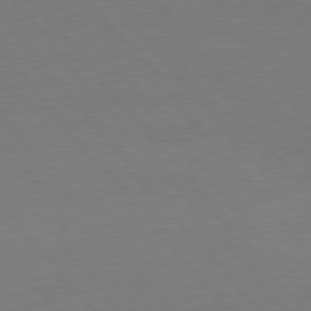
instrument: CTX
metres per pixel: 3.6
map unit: Hpe
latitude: 75.9528
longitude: -144.9325
